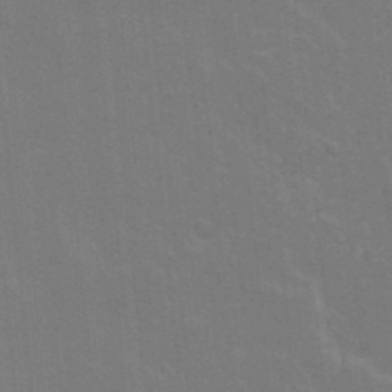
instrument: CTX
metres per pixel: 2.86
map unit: Ave
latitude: 15.9906
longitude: -129.2537
